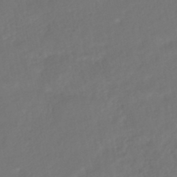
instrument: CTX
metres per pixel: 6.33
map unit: HNhu
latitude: -46.1228
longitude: 103.4832
